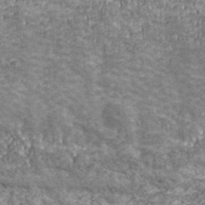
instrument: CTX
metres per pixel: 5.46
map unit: eHh
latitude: 42.6868
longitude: -90.7435
